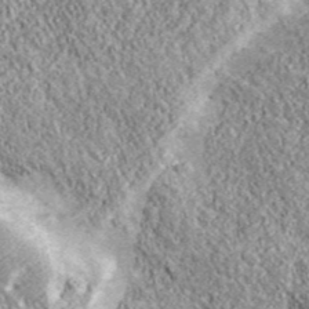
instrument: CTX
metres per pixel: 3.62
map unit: eHh
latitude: 43.5560
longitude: -89.7639
